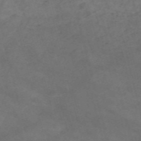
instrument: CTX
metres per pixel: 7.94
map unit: Nve
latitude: -59.0486
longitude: 58.6140
